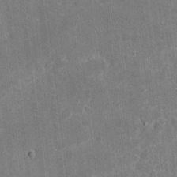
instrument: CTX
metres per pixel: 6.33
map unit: eHh
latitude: 5.1403
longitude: -67.6505
